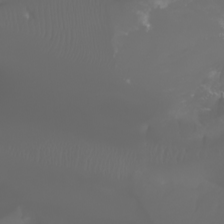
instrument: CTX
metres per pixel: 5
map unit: Htu
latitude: -6.8975
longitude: -71.6127
